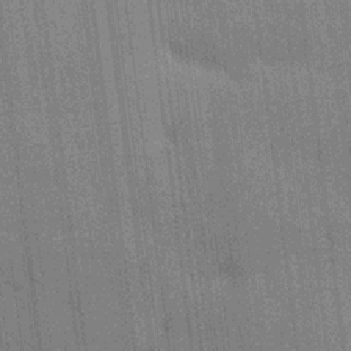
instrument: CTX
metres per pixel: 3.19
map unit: HNhu
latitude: 14.9325
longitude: 12.5952
